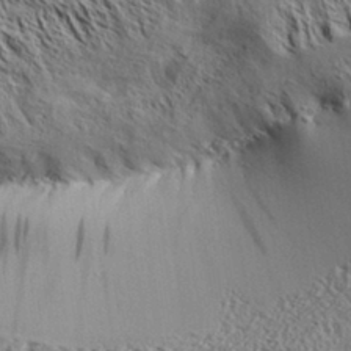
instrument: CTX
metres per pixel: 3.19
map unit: Aa
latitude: 32.0633
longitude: -137.8395
